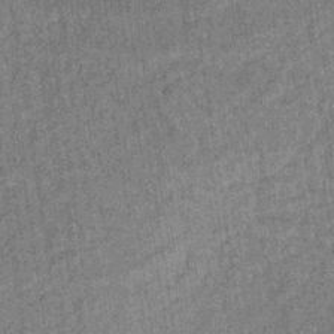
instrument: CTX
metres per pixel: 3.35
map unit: lHb
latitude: -35.3699
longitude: 63.6910
